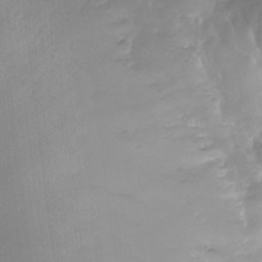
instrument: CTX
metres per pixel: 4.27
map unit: Nhu
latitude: -29.1242
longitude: -64.0444
